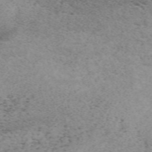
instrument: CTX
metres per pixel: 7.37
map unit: Nve
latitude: -58.6707
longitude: 66.2550
